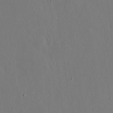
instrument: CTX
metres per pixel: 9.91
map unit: eHh
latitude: 16.8002
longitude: -70.0822
